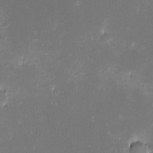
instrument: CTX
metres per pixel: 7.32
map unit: eHh
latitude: -2.7274
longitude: -86.0255
